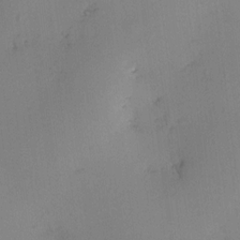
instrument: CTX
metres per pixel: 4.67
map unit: HNhu
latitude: 9.4993
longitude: 15.0865
